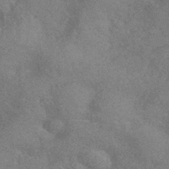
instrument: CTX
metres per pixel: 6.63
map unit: HNhu
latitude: -43.9745
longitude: 92.6896
